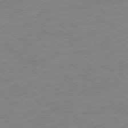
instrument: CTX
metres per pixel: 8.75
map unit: Ap
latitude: -80.6519
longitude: -77.6882
